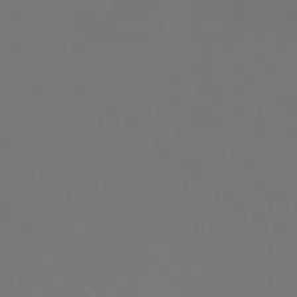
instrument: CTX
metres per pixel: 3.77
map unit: lHb
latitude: -47.0297
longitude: 64.3118
